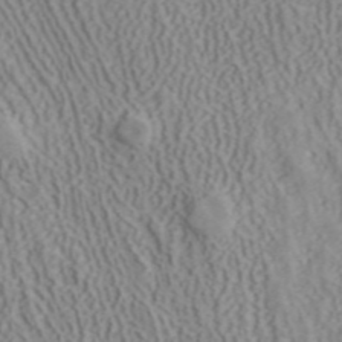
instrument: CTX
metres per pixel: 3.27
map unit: ANa
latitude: 40.9513
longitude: 34.5952
